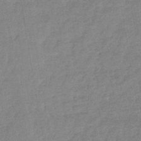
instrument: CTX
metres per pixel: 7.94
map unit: lHb
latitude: -41.8233
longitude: 67.0297
